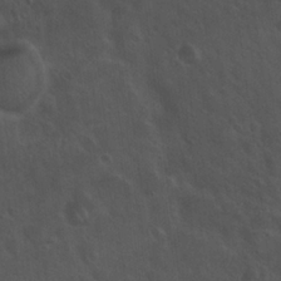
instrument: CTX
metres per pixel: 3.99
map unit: Hto
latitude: 19.1970
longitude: -54.2144
